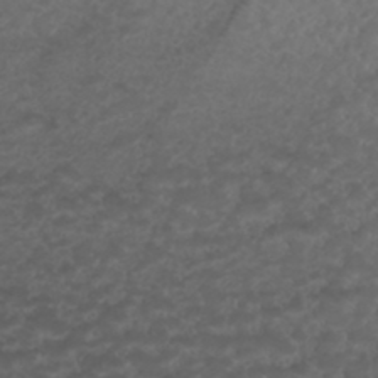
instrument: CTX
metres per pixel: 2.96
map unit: ANa
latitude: 36.4601
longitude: 14.4629
